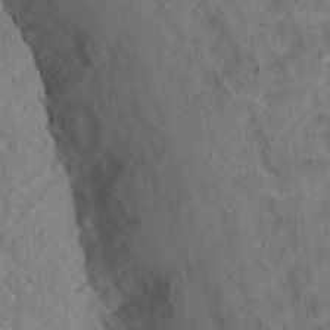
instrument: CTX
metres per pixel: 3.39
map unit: Hto
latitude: 18.4790
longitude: -39.2348
